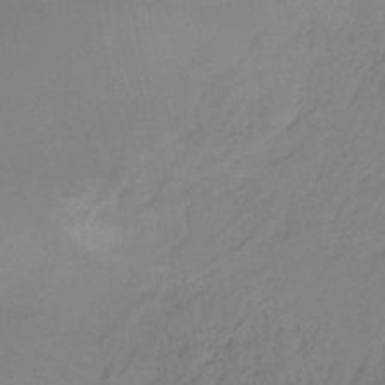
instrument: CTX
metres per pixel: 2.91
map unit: HNhu
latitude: -28.9164
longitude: 66.3117
